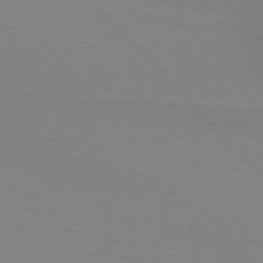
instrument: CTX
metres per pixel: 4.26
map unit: lApd
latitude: 76.0633
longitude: -85.1592
